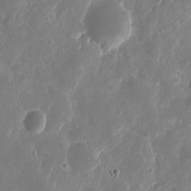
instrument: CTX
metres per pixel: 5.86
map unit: eHh
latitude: 10.8947
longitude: -72.0444
